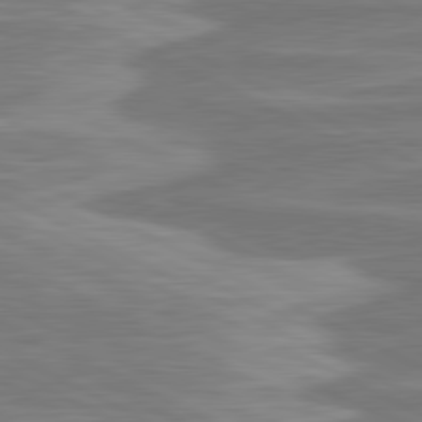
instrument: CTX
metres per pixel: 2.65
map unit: lApd
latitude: 80.9325
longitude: -174.3656
